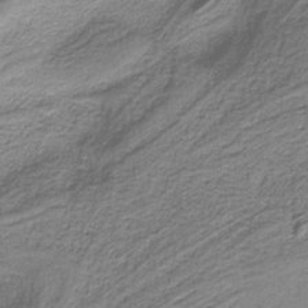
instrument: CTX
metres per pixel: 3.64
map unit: HNb
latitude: -37.9178
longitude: 53.9367
